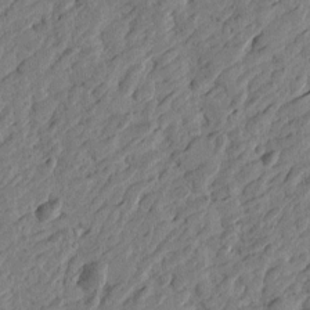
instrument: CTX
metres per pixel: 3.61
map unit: Htu
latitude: -3.3887
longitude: -179.2726
